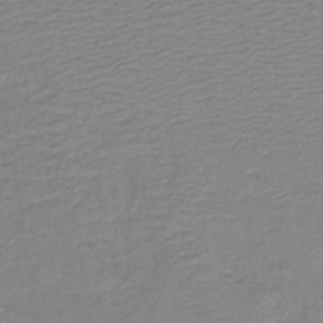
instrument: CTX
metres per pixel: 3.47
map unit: lHb
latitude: -40.5951
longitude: 52.3306
